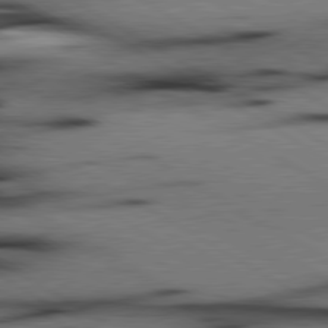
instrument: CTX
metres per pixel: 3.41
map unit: lApd
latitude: 80.1767
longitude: 163.2187
